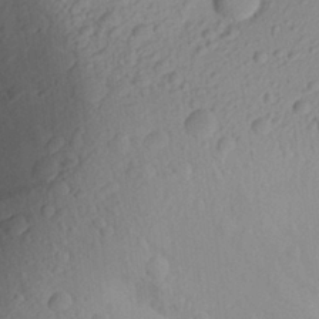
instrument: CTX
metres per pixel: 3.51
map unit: Aa
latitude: 27.0836
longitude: -135.4804
